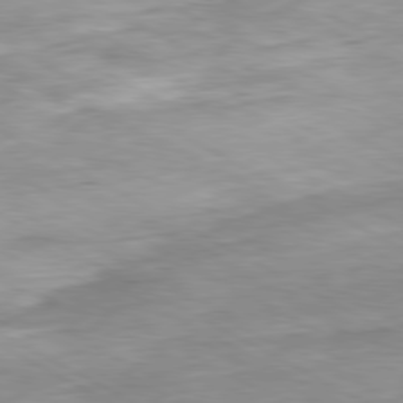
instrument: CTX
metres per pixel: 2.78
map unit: Ap
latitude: -80.7274
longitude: -81.0647
